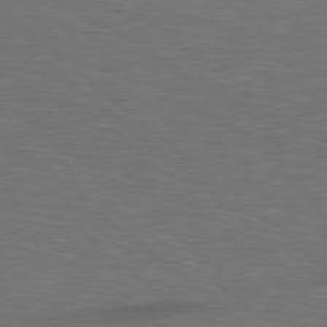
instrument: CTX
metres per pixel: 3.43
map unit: lApd
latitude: 78.8569
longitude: -177.8961
